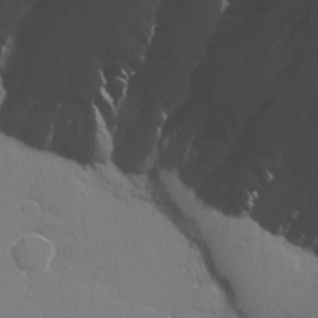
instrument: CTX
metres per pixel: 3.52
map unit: lHvf
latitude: 21.5371
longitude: 142.1983
